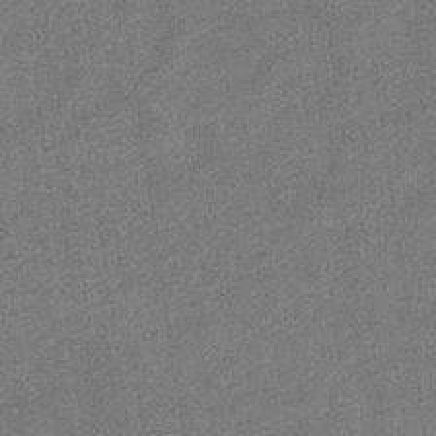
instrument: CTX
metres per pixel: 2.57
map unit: eHb
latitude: -34.9353
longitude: 78.4251
